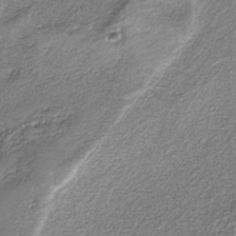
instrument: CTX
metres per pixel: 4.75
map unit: HNb
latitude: -37.7477
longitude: 51.5210
